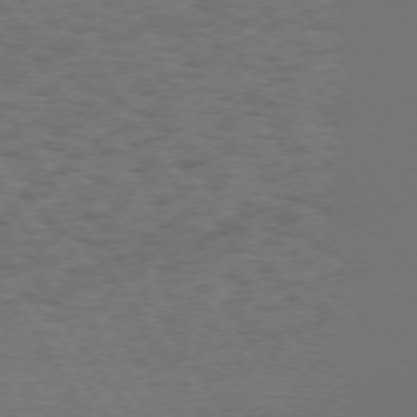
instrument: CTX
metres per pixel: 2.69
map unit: Hpe
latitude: 73.1970
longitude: -128.3845
